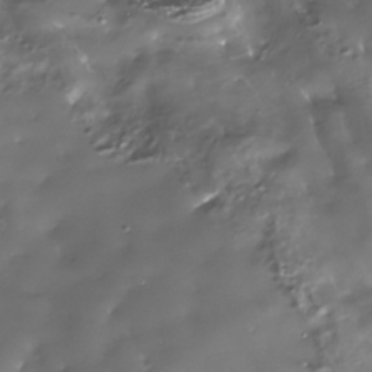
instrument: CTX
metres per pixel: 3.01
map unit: Nhe
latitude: -34.2173
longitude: -88.5735
